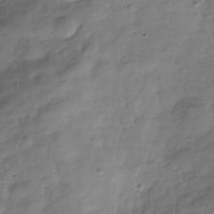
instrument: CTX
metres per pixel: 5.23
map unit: Hve
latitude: -30.9541
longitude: 91.1431
